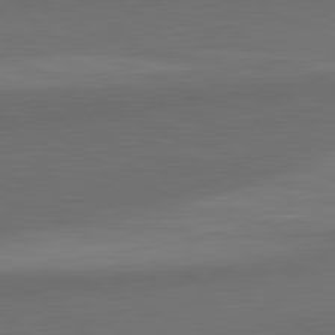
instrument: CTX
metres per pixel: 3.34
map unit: lApd
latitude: 82.0444
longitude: 156.7274
